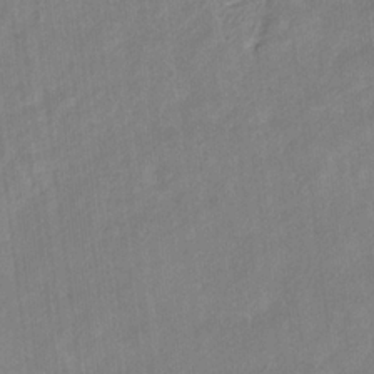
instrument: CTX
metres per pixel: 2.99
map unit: eHb
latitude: -29.9745
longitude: 65.8800
